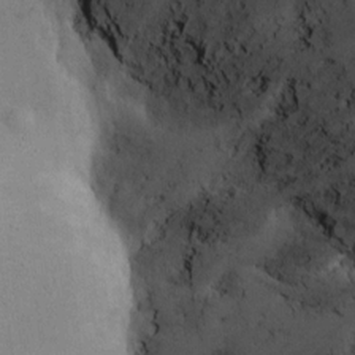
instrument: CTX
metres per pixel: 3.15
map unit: eHh
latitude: 10.1956
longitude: -63.0459
